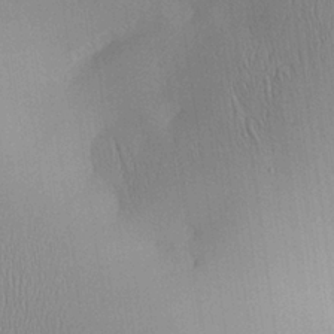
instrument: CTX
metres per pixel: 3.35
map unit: Aa
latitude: 25.1970
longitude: -135.4993
